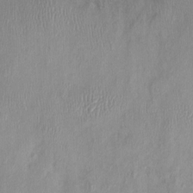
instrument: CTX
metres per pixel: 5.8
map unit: Nhu
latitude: -0.3873
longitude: -15.3104
